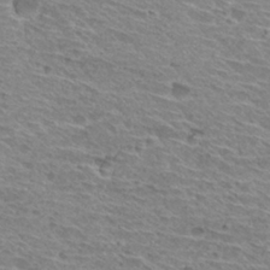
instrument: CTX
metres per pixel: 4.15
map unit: Hto
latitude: 30.2712
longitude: -47.4616
